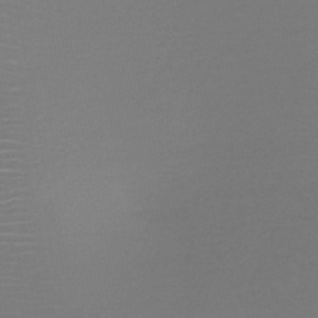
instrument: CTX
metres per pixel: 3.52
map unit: HNb
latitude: -47.4454
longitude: -43.2726
